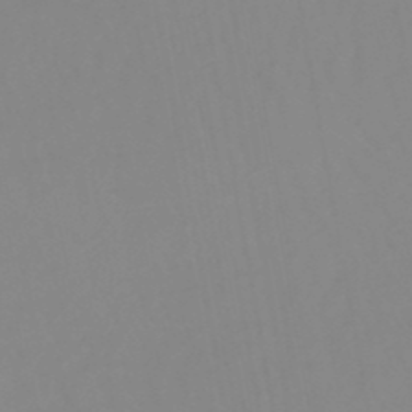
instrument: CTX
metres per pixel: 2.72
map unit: lHb
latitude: -48.7652
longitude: 74.5196
